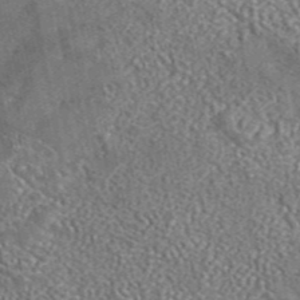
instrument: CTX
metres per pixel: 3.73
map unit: eAb
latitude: 42.8947
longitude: 105.3887
